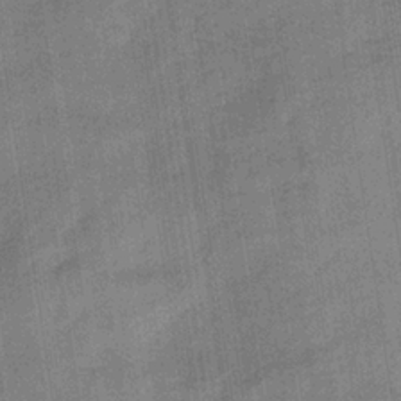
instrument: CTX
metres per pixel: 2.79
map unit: lHb
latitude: -33.6911
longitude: 65.7478
